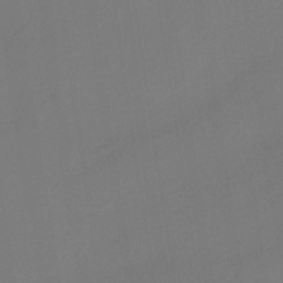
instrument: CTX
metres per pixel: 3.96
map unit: HNb
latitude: -37.2753
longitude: 54.7841
